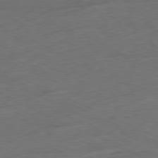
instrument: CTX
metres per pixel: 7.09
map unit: Ap
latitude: -80.1039
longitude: -92.4979
